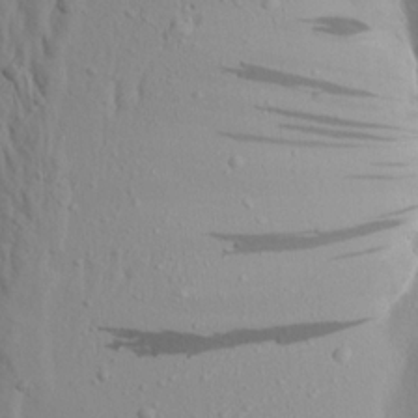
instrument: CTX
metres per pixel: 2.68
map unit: Aa
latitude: 19.4048
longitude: -147.7828
